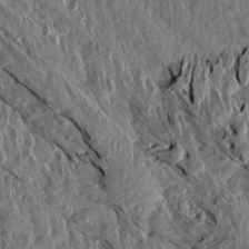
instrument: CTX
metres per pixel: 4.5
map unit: Aa
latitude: 14.5168
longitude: -144.3467
